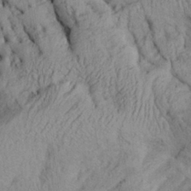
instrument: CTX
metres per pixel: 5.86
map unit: Aa
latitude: 28.3278
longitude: -134.5357
